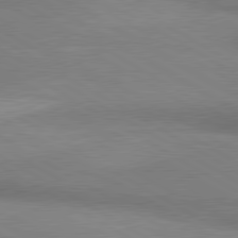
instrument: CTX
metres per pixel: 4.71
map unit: lApd
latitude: 80.5357
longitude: 166.6141
